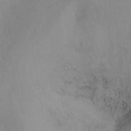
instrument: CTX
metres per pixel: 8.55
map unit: Nhu
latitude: -17.1243
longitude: -47.6505
